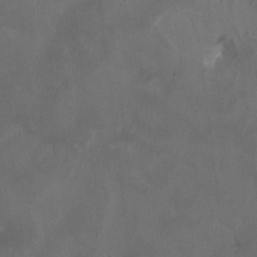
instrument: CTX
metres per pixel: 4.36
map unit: HNhu
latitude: 1.4426
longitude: -3.9906
